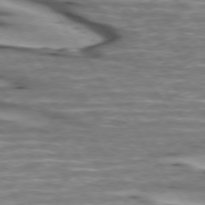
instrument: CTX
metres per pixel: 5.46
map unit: lApd
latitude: 74.0633
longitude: -57.1403
